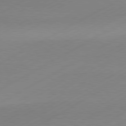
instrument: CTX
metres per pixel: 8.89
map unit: Hpe
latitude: -81.4266
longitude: 14.1795
